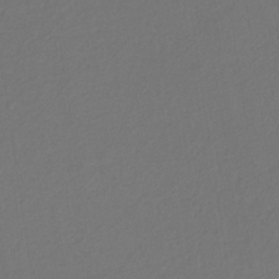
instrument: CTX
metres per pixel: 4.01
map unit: eHb
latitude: -29.9745
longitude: 68.0094
